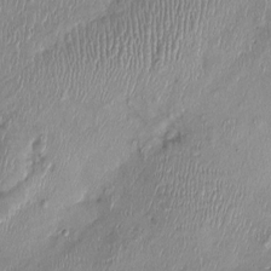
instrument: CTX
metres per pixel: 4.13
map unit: Nhu
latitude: -0.7653
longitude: -14.5924
